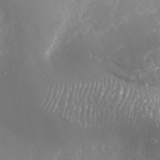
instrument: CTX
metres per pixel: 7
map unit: Nhu
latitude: -29.8800
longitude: -64.4034
